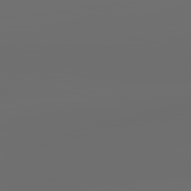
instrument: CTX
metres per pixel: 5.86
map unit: lApd
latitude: 83.6127
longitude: -128.0255
